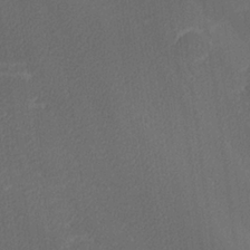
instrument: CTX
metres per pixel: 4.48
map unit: lHvf
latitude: 26.3278
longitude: 141.5588
